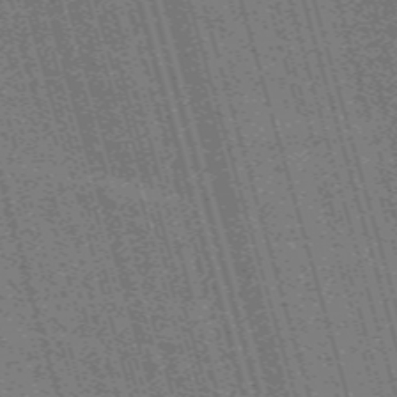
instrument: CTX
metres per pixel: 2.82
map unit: Nve
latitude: -59.3131
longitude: 62.3306
